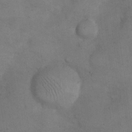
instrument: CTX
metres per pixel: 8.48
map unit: eHh
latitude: 21.8395
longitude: -60.1955
